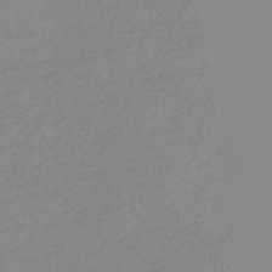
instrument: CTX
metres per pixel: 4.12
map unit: HNhu
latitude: -44.2173
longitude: 90.1795
